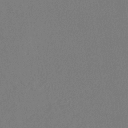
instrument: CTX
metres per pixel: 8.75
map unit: lHb
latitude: -41.1242
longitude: 69.6532
